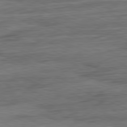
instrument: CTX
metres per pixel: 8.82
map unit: Ap
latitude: -81.9178
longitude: -84.1578
